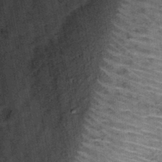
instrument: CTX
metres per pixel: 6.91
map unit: Hto
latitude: 15.0837
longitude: -34.9891
